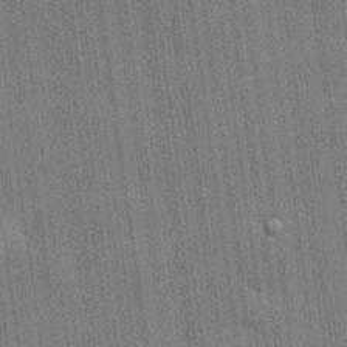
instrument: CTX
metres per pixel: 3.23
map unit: lHvf
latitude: 19.8016
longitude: 142.6707
